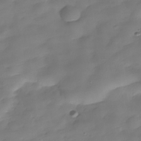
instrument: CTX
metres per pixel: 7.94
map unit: Hve
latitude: -29.8611
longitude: 93.9178
